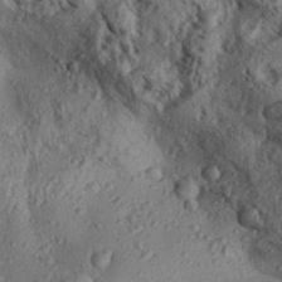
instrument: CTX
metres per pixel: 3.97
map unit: Aa
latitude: 30.8758
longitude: -137.6505
